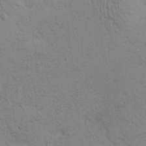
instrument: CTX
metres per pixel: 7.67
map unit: eHh
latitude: 0.1200
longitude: 14.7463
